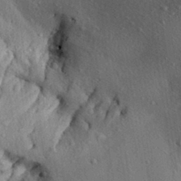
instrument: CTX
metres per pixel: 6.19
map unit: Aa
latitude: 29.7449
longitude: -136.5735
